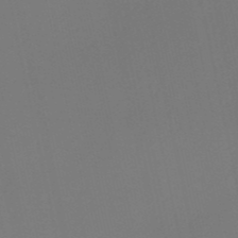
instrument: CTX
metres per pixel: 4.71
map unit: HNb
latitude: -51.4265
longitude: -46.6302
